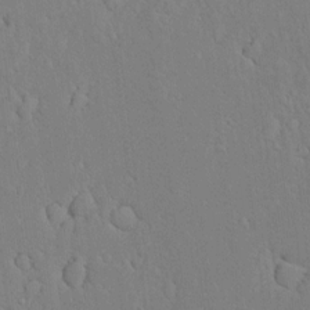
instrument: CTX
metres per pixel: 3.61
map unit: lAvf
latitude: 8.3656
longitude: 168.4440
